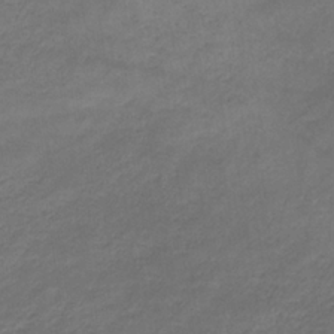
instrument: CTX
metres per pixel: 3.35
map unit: eHb
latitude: -32.9920
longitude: 68.4440
